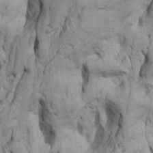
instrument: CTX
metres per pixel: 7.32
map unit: Htu
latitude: -5.8989
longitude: 151.3320
